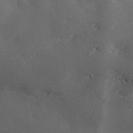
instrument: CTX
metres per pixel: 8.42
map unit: Ave
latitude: 0.4979
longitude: -114.2333
